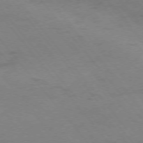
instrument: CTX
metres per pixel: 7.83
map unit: Ap
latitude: -75.9178
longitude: -70.8569
